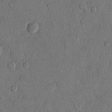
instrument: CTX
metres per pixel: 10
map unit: eHh
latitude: 13.9717
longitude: -68.3467
